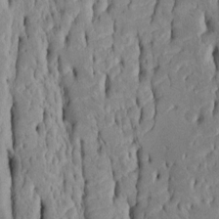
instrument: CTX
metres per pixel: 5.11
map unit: Htu
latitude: -5.1620
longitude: 151.6532
